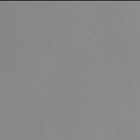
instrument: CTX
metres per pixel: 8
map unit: Htu
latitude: -6.0094
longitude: -71.7261
